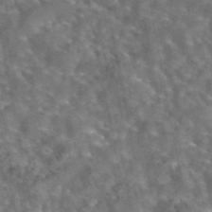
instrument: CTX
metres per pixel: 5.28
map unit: eAb
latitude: 43.8017
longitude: 108.3873
